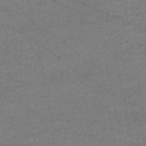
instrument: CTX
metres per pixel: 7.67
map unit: HNhu
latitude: -47.9745
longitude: 102.9920
